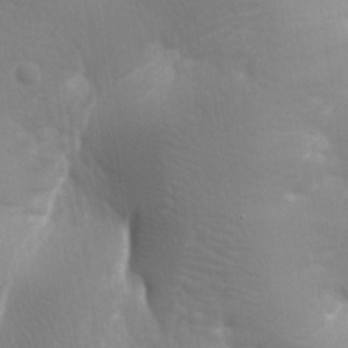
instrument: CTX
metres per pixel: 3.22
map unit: lAa
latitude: -8.8975
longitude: -125.9150
